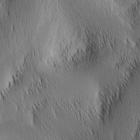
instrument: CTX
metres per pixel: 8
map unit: Nhu
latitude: -6.7463
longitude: -151.8772
